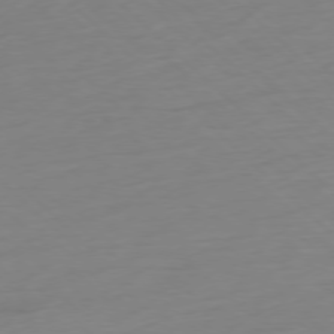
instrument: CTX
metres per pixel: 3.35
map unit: Ap
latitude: -77.3510
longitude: -77.8016
